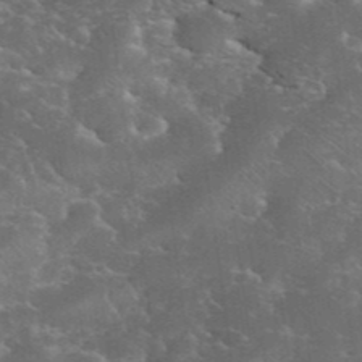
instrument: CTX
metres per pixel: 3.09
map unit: eHh
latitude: 36.5546
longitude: -67.1592
